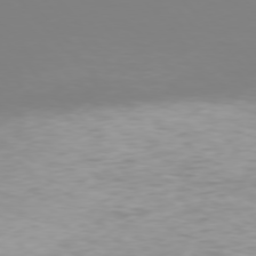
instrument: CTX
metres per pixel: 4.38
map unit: Hpe
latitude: 76.4790
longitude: -132.6491
